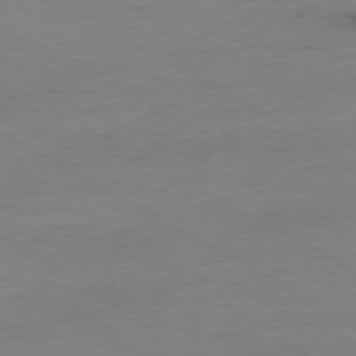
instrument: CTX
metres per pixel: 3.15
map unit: Ap
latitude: -79.1998
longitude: -57.4237
